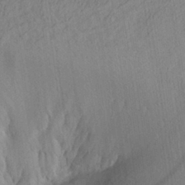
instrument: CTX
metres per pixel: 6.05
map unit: Aa
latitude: 27.7639
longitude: -144.4790
